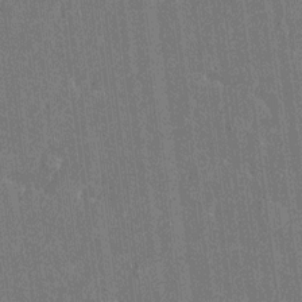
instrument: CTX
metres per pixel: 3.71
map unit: Htu
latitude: -7.0864
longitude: 176.3306
